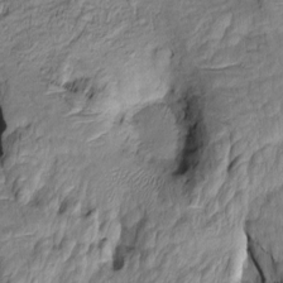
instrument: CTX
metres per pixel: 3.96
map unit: Htu
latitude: -9.3132
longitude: 177.5588
